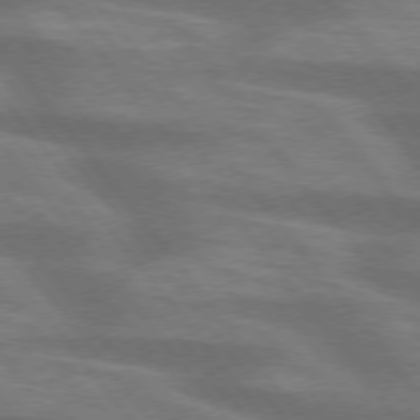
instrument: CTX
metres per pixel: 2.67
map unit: lApd
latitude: 75.2537
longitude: -57.9717
